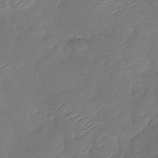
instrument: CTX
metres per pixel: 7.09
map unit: Nhu
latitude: -28.5385
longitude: -60.2333
